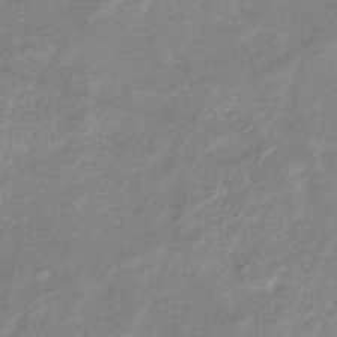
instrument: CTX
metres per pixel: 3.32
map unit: eHb
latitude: -38.2740
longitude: 78.6329
